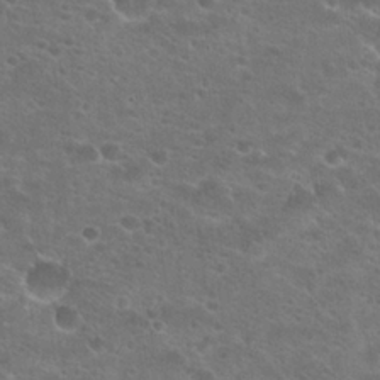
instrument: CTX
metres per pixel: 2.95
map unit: Hto
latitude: 23.5371
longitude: -44.3278
